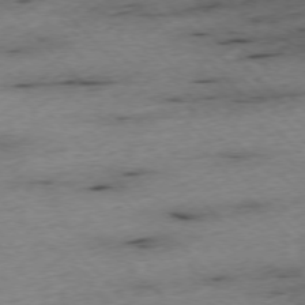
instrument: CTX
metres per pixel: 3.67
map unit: Ap
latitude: -76.5007
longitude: -87.3481
